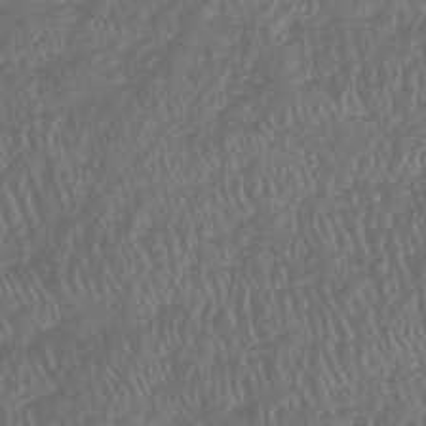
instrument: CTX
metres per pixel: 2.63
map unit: HNhu
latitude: -47.5210
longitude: 28.8975
